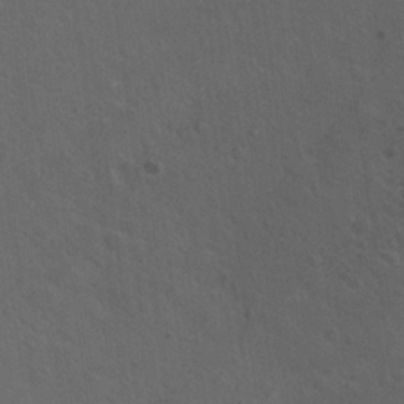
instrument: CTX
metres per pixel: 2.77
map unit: Hto
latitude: 19.1592
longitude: -54.2900
